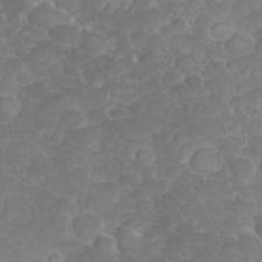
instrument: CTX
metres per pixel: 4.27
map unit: eHh
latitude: 32.1956
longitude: -60.0444
